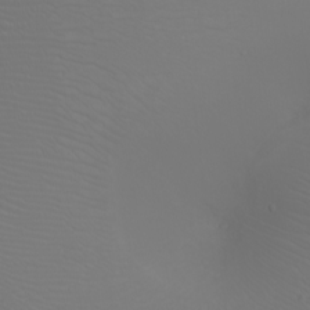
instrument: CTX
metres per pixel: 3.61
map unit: Nhu
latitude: -5.8044
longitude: -90.7057
